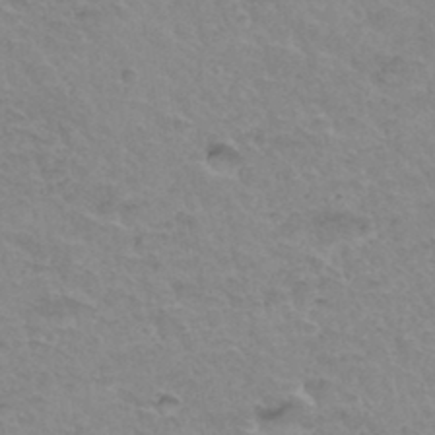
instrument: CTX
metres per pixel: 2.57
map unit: Hto
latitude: 34.8002
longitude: -45.7072
